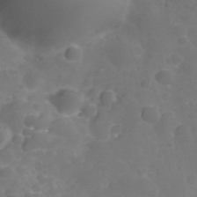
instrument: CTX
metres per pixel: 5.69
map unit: Nhu
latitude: 28.2711
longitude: -56.4412
